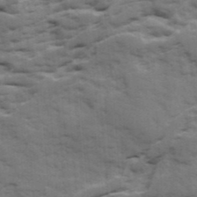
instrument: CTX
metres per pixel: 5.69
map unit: Ave
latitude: 18.7057
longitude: -129.9339
